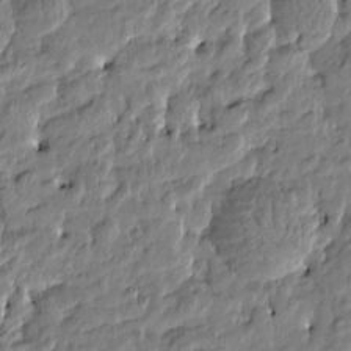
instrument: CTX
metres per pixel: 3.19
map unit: Htu
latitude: -4.7652
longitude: 177.5588
